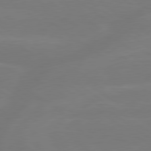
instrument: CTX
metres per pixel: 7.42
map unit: lApd
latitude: 79.4238
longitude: -142.2145
